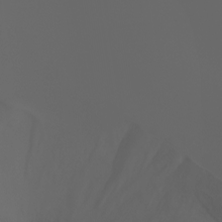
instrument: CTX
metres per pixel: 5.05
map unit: Ht
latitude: -3.6343
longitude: -61.4993
